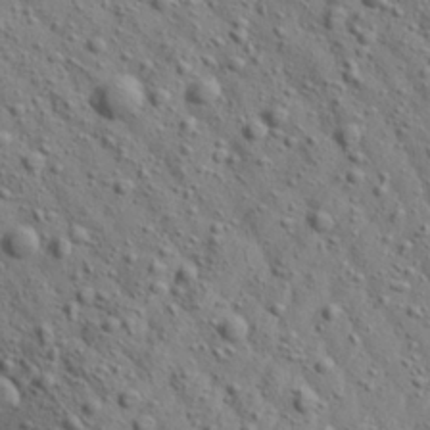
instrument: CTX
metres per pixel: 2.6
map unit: Aa
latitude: 23.5938
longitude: -143.8772
